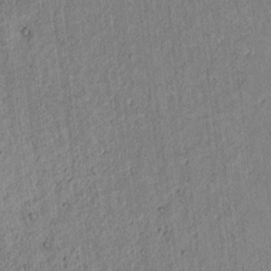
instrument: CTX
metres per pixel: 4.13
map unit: lAvf
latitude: 7.4993
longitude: 163.9178
